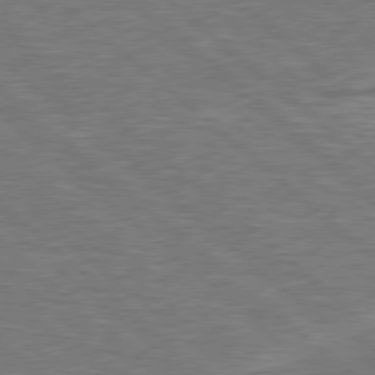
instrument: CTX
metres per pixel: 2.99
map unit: Hpe
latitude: 78.6302
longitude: -152.2334
